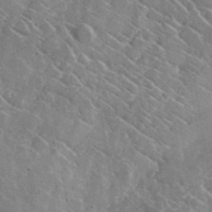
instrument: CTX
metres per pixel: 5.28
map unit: lHvf
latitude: 37.1592
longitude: -91.4615
